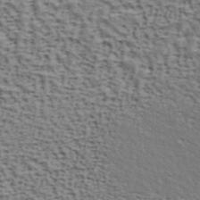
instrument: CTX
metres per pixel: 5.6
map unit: ANa
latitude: 40.8757
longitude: 29.9556
